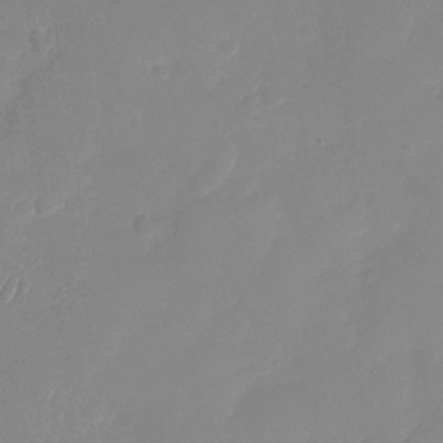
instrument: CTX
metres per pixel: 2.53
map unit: Nhu
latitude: -28.2928
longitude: -64.1956
